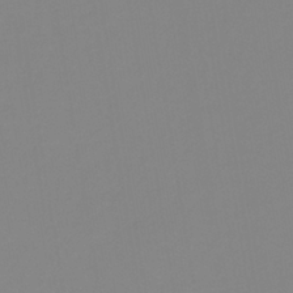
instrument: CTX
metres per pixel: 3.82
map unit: eHb
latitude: -29.5021
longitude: 70.7463
